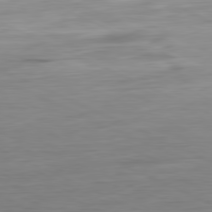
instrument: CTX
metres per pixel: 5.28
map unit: Ap
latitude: -81.4077
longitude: -68.6869
